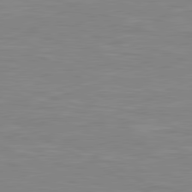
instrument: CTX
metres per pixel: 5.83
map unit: lApd
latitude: 80.7246
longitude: 171.4832
